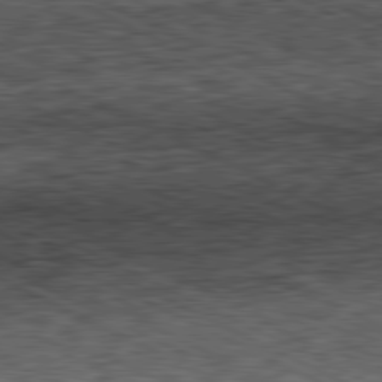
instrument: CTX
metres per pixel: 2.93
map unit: Hpe
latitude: -81.6344
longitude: 10.0283
